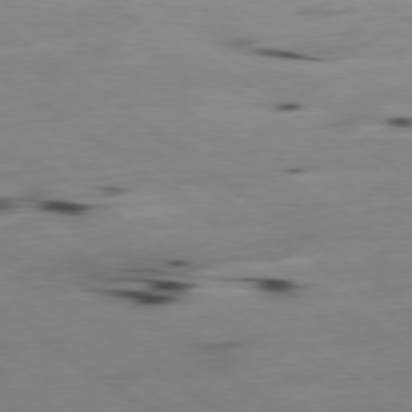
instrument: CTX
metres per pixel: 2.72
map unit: Ap
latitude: -79.2565
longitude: -101.7639
